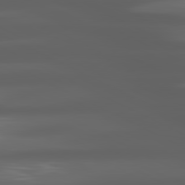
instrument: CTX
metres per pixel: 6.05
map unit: lApd
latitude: 80.6490
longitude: -141.1025
